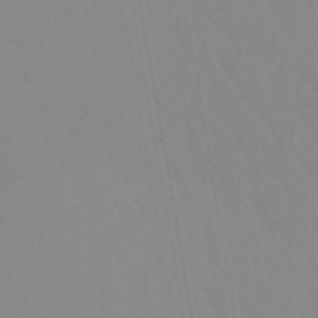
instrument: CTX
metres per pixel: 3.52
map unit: lHb
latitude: -48.7463
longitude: 74.1228
